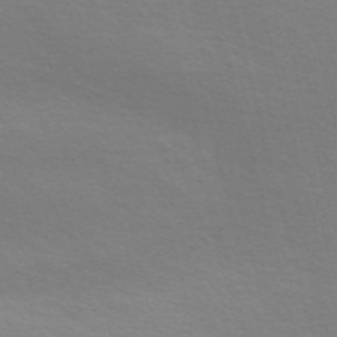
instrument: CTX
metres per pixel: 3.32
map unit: Nve
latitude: -57.2754
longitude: 63.7099
